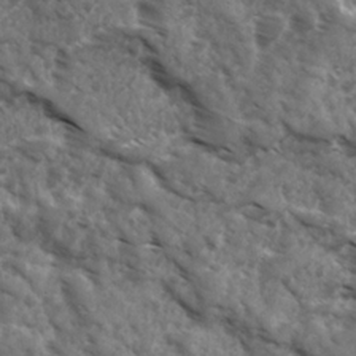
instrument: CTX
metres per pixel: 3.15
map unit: Ave
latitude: 17.5749
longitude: -132.0822
